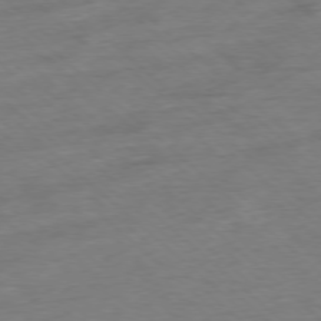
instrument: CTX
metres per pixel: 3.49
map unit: Ap
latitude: -77.6722
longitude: -97.3104
